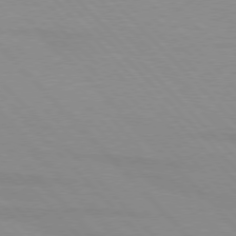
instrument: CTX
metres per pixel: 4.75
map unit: lApd
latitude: 76.2711
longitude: -85.2726
